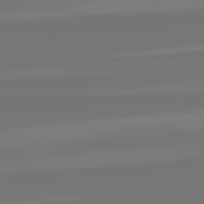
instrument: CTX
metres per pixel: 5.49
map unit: lApd
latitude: 82.1955
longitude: -177.8583
